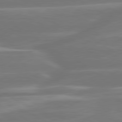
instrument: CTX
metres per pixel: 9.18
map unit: lApd
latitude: 79.9717
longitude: -129.1025
